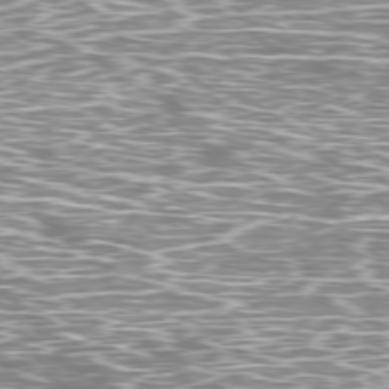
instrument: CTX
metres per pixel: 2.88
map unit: Ap
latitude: -79.3320
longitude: -71.7261
